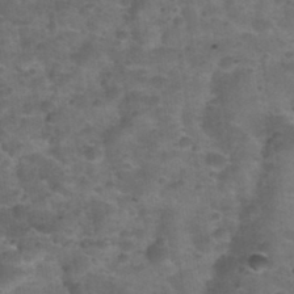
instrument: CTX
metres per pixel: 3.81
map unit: Nhu
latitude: 31.8017
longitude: -53.3671
